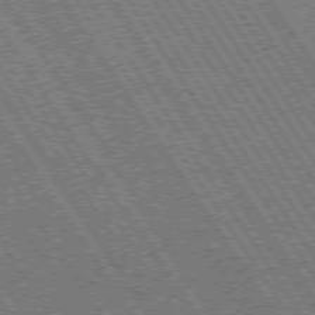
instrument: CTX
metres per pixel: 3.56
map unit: Hpe
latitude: 73.8584
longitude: -141.2159
